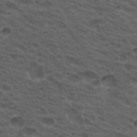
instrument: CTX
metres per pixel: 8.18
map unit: Hto
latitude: 19.5371
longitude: -32.5168
